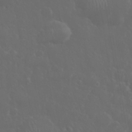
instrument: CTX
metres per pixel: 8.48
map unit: eHh
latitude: 33.6316
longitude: -60.8191
